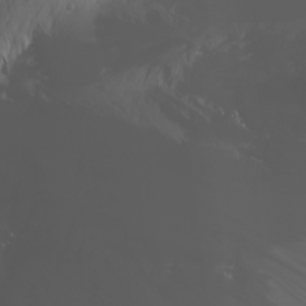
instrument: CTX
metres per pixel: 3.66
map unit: Nhu
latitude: -4.0472
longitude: -84.7624
